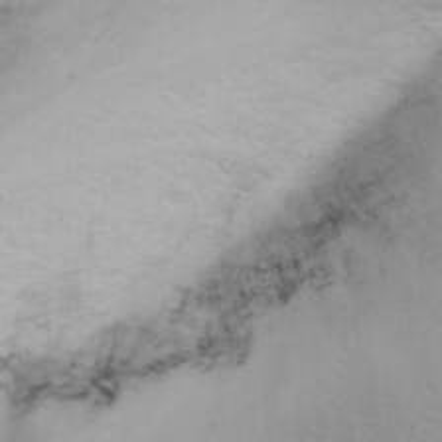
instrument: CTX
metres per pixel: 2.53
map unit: Nhu
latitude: -3.1809
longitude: -73.1593
